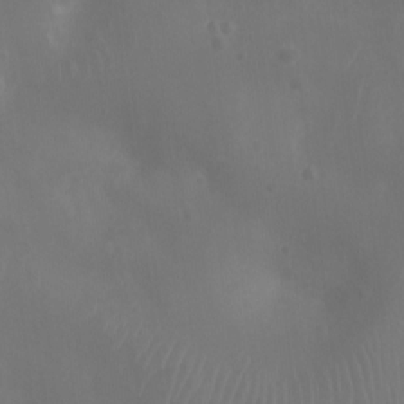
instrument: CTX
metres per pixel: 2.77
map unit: Ht
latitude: -7.9745
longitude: -20.0633
